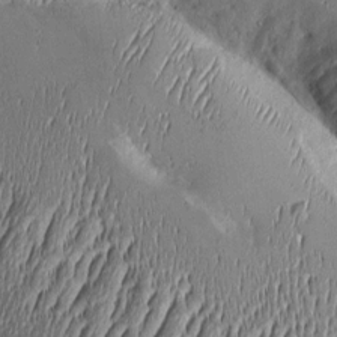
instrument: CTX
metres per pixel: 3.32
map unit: Aa
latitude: 8.6680
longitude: -130.3657
